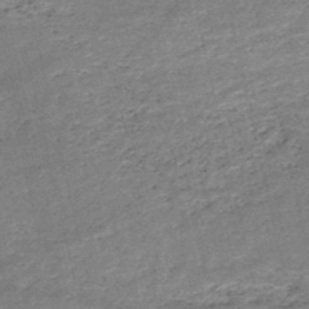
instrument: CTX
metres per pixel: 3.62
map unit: HNb
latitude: -51.5588
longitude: -40.6679
